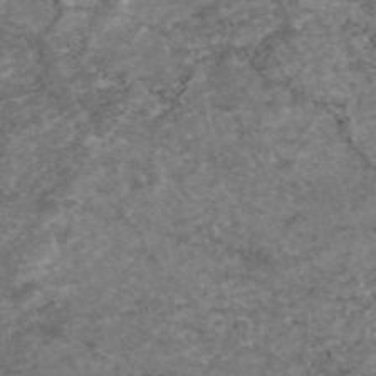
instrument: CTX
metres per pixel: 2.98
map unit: eAb
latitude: 47.1404
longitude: 120.1228
